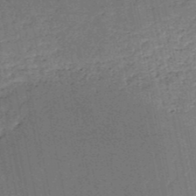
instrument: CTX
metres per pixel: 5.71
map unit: HNb
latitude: -51.7100
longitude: -49.1970
